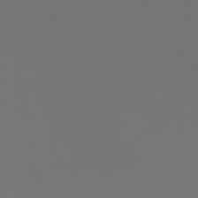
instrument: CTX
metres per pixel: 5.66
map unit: lHb
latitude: -41.8044
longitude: 71.2187
